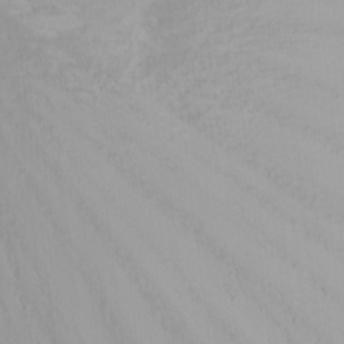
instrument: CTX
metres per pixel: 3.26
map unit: Nhu
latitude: -5.1053
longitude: -86.5168
